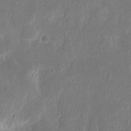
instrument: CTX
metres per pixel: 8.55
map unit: eHh
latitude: 12.7435
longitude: -72.9892
